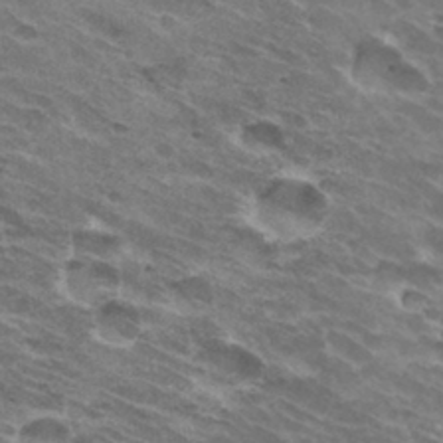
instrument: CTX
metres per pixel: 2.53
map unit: Hto
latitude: 31.9906
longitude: -43.4804
